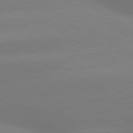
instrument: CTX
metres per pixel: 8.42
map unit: lApd
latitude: 80.0255
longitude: -149.6505
